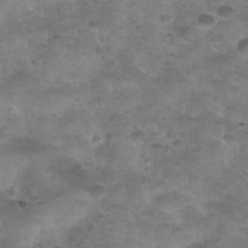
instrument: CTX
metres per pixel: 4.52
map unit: Nhu
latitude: 31.6505
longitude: -52.4790
